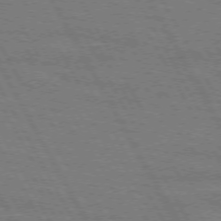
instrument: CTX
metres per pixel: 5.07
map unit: lApd
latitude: 71.8205
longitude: -55.3859
